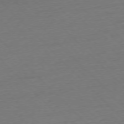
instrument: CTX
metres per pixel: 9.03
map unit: Ap
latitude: -76.9542
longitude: -92.4601
